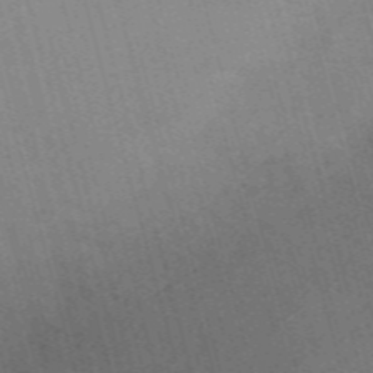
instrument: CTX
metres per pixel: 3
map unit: Nve
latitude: -58.9163
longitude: 62.8219
